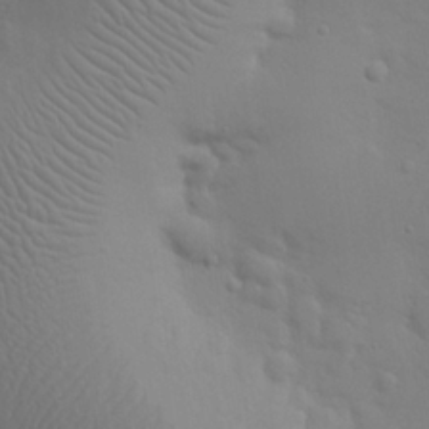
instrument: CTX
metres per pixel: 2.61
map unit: eHh
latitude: 25.3670
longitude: -69.8583
